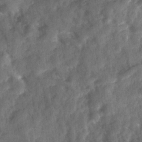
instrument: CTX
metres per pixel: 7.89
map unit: Ave
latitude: 17.8961
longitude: -131.3860
